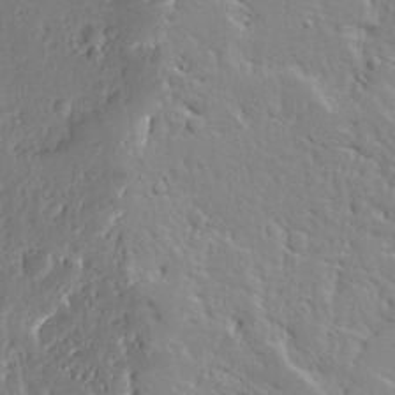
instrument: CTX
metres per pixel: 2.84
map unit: Ave
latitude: 13.1781
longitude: -137.6127
